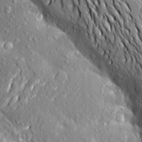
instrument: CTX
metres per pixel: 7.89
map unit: Aa
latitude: 20.4790
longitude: -150.0255
